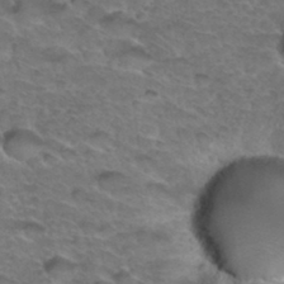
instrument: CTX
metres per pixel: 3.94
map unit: Hto
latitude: 35.2159
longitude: -47.0837
